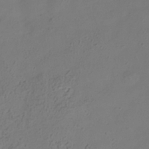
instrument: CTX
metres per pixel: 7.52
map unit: Hve
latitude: -32.5007
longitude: 93.6344
